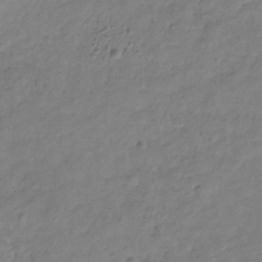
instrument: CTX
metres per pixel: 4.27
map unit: Hve
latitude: -33.1998
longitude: 91.3321
